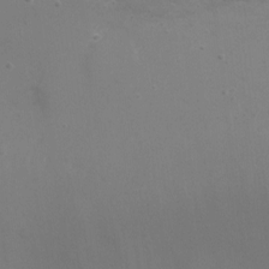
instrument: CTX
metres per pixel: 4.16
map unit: Ht
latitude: -10.8975
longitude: -33.8961
